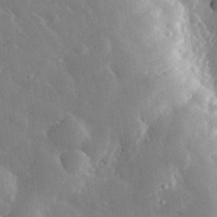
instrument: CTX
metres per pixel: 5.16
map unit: lHvf
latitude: 32.6868
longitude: -85.4049
